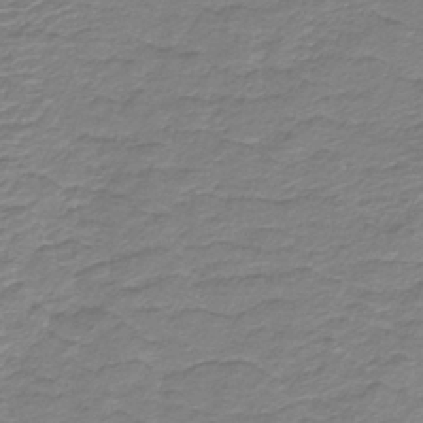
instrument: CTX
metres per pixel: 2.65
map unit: lHb
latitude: -40.3306
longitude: 54.6519
